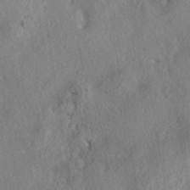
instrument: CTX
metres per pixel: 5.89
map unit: eAb
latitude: 37.8961
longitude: 112.9542
